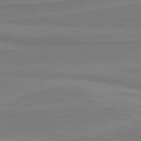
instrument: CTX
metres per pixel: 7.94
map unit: lApd
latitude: 81.3482
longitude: 169.2376
